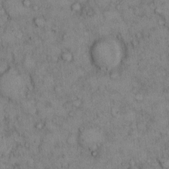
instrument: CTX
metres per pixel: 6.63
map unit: Hto
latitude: 9.3482
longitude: -59.8394
